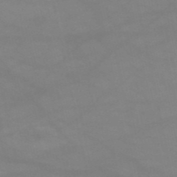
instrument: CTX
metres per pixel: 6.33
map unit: HNb
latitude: -51.8044
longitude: -41.7638
